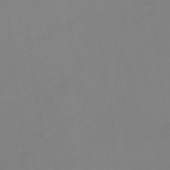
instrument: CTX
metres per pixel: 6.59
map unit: Ht
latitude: -9.1620
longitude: -37.8206
